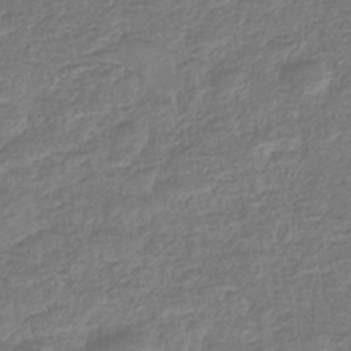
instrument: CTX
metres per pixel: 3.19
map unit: eHb
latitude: -36.0283
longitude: 80.8408
